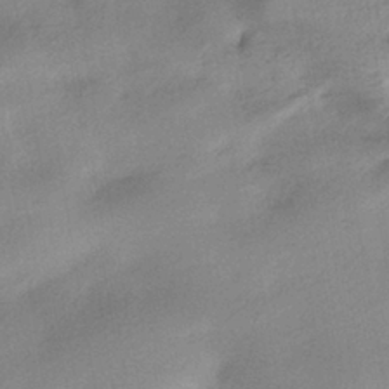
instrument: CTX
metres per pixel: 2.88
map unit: HNhu
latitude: -40.8786
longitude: 95.3131
